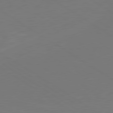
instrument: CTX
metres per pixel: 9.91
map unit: lApd
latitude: 79.9528
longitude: 162.7841
